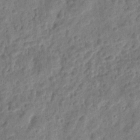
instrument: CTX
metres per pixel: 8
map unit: eHh
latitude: 8.4034
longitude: -74.4223
